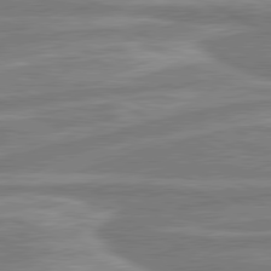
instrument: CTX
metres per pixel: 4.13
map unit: lApd
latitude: 80.8569
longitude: -175.1970
